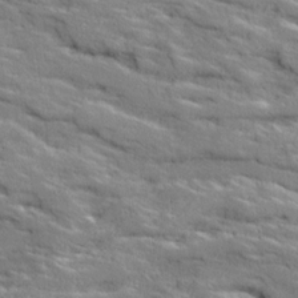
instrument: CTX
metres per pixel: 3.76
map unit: Ave
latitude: 18.9136
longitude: -135.9528
